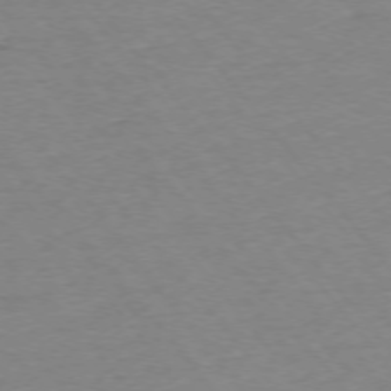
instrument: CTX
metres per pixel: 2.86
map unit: Ap
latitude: -75.3888
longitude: -81.4237
